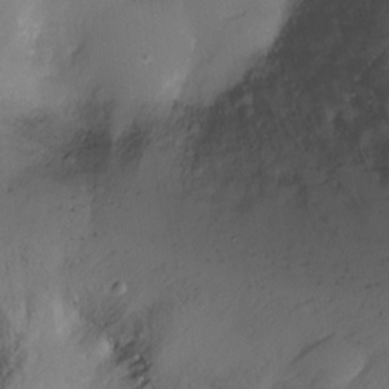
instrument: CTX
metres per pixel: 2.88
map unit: Ht
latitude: -15.5210
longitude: -41.0080
